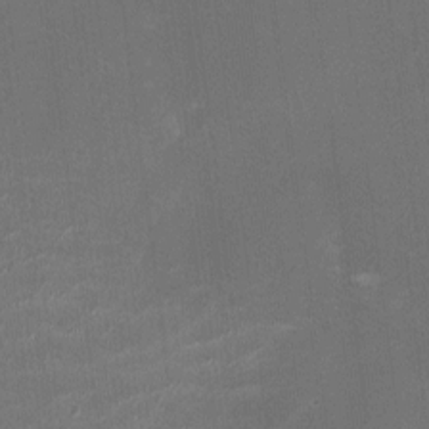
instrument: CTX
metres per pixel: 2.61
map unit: HNhu
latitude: -2.4440
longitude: -7.4237
